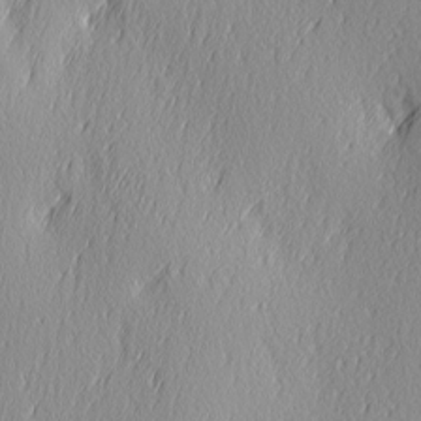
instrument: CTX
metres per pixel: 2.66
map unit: Ave
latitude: 2.9136
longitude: -112.4979
